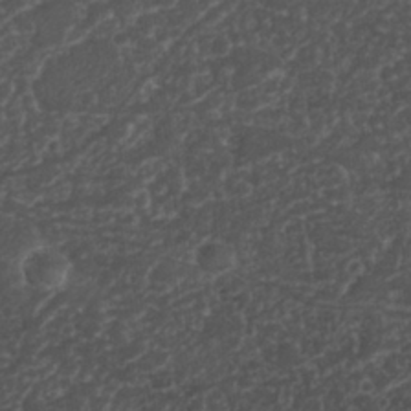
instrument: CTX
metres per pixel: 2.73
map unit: Nhu
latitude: 26.7057
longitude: -65.7639
